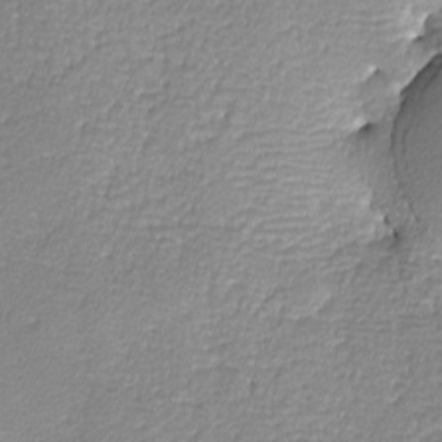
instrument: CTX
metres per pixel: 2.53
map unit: lHvf
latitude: -12.5385
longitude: -102.4034
